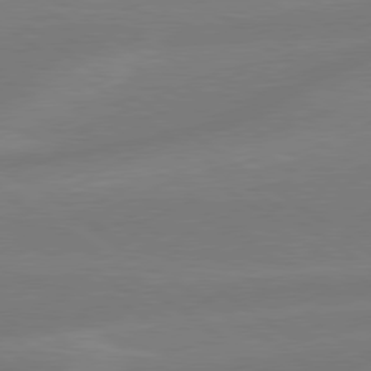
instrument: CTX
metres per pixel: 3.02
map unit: lApd
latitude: 79.1592
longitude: -142.5357
